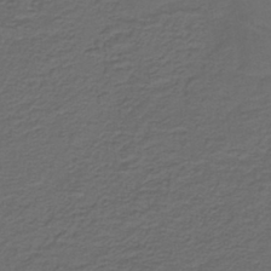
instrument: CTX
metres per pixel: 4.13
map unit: lHb
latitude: -39.9178
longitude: 53.6910
